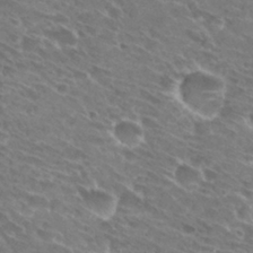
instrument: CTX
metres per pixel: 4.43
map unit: Hto
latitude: 31.0459
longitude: -44.1955
